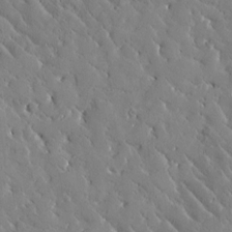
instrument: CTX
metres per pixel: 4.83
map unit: Htu
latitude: -0.8975
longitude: 175.3320
